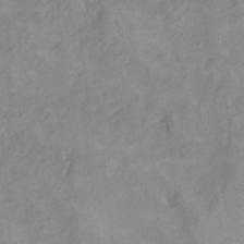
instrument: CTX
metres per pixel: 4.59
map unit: Hto
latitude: 7.5560
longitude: -36.4790
